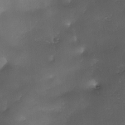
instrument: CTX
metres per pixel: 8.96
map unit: Ave
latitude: -10.4818
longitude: -122.2145
